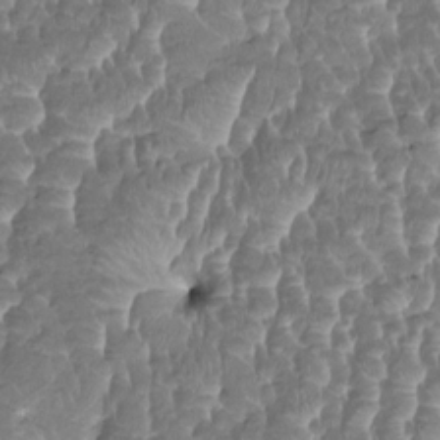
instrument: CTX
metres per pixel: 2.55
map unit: HNhu
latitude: 3.3292
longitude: 8.4629
